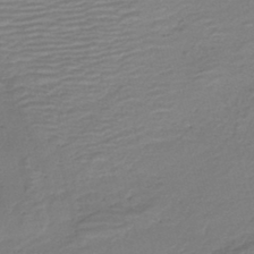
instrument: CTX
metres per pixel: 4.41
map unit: HNb
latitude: -42.1227
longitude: 50.5763
